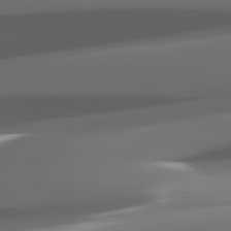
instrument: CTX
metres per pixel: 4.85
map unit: lApd
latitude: 82.3089
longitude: -148.3656
